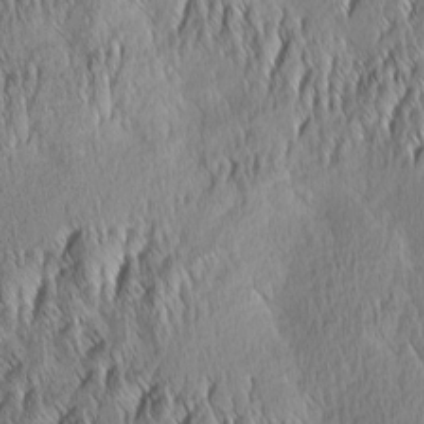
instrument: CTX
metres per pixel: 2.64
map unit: Aa
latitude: 6.5357
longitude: -130.1956
